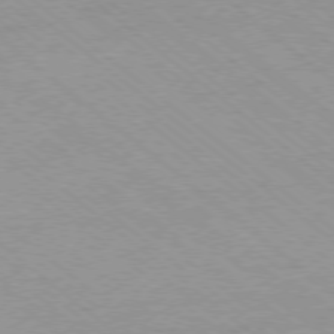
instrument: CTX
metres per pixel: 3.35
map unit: Ap
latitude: -78.3684
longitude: -83.5749
